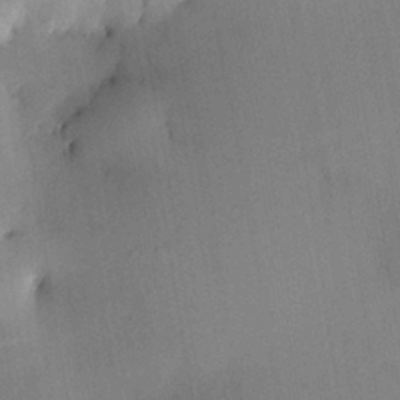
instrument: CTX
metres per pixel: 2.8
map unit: HNhu
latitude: 13.2915
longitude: 11.2187
